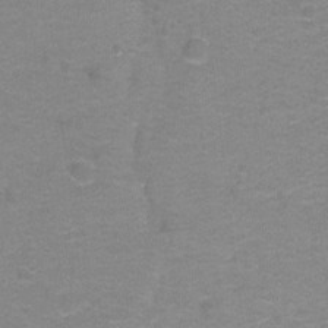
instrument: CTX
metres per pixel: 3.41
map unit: Hto
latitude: -1.1998
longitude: -34.1577
